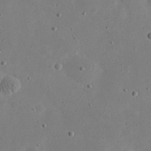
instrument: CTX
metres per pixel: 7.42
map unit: eHh
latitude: 21.4994
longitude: -68.7057
